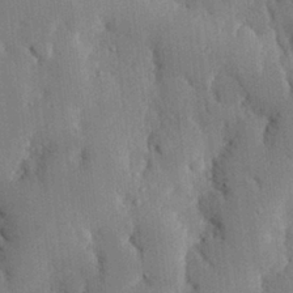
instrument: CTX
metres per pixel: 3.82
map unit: eHh
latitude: 29.1403
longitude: -80.3845
